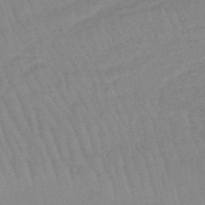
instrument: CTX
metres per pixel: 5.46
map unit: eHb
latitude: -48.3873
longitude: 86.3873
